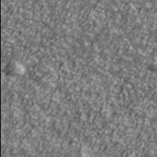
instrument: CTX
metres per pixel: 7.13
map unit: Ave
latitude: 41.3292
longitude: -113.9906
